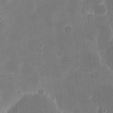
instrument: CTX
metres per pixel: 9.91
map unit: eHh
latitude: 20.5924
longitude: -67.5371
